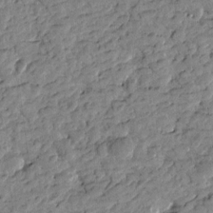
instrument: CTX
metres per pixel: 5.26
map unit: Htu
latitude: -1.0487
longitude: -179.2348
